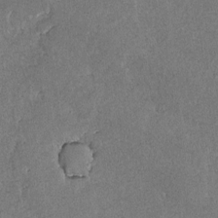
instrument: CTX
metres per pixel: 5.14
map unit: lAvf
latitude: -8.2172
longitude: -111.9717
